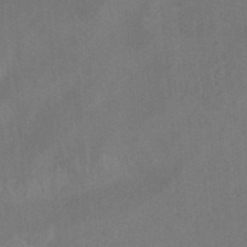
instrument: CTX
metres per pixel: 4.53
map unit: HNhu
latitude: -41.4076
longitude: 106.2740
